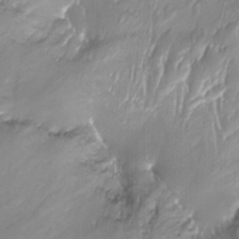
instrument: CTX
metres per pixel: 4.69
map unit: Nhu
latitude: -9.3698
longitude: -76.9891
